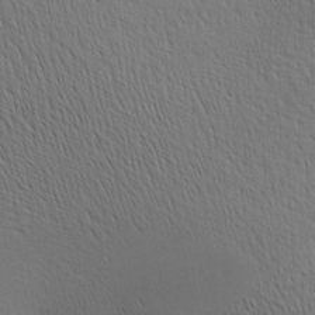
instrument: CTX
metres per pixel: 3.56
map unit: lAa
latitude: -8.3495
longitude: -125.1781
